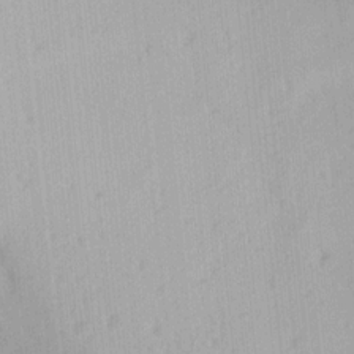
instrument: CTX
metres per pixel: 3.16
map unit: Ave
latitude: 21.7072
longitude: -137.5560
